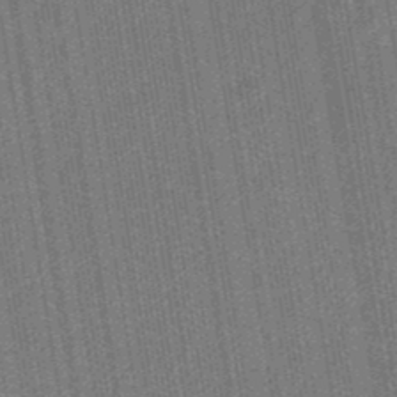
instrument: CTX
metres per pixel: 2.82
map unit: eHb
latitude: -30.7652
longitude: 70.5007
